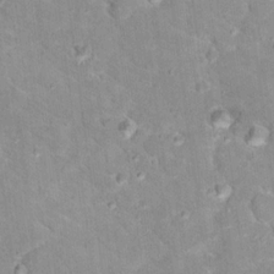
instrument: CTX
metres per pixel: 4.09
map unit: Hto
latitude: 17.1214
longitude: -35.8205
